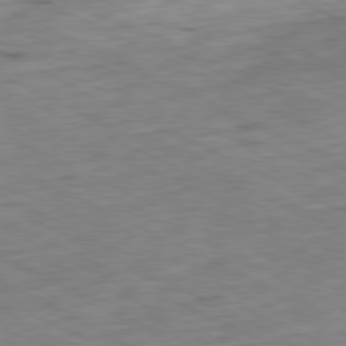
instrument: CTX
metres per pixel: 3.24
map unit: Ap
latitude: -80.9542
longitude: -87.8961
